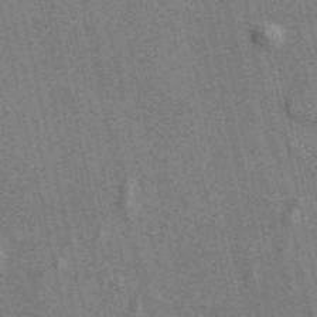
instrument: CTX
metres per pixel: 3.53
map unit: ANa
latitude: 48.0444
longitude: -75.9717
